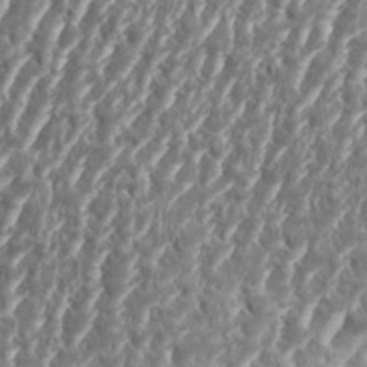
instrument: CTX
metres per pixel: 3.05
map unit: eHh
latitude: 34.8758
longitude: -137.8206
